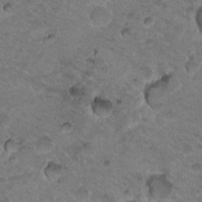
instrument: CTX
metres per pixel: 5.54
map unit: Nhu
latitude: 18.6301
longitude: -32.7057
